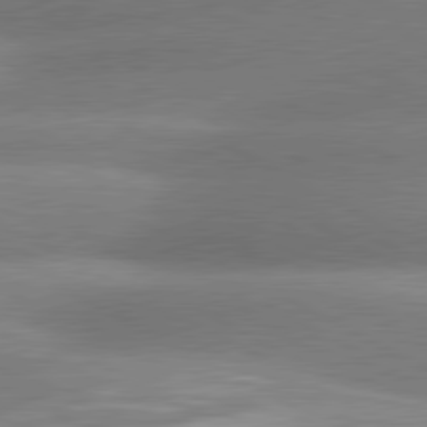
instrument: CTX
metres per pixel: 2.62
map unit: lApd
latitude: 80.6301
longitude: -163.9906
